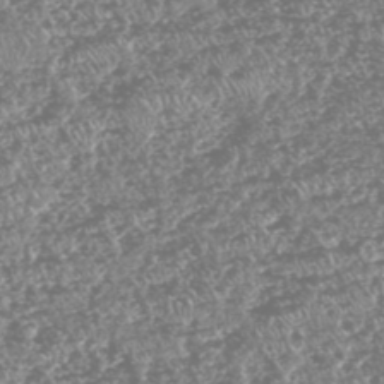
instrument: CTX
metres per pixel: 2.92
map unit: HNhu
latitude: -47.1620
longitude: 31.0297
